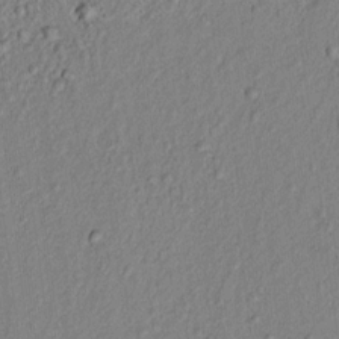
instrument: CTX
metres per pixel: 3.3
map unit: lAvf
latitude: 6.9325
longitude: 166.4440
